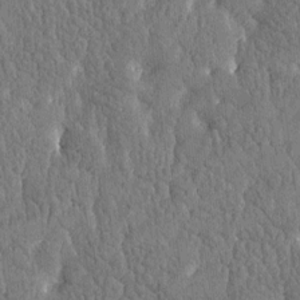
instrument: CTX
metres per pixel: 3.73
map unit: Htu
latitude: -4.1416
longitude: 175.8989
